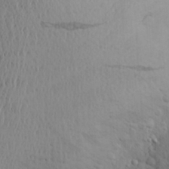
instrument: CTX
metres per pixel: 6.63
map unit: Aa
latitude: 25.7071
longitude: -146.7436
